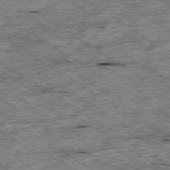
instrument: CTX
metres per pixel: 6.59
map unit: Ap
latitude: -79.8611
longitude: -86.9136
